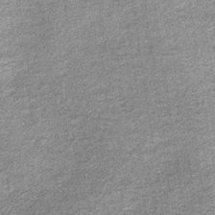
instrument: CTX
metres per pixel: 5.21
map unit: lHb
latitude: -36.6329
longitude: 65.4455
